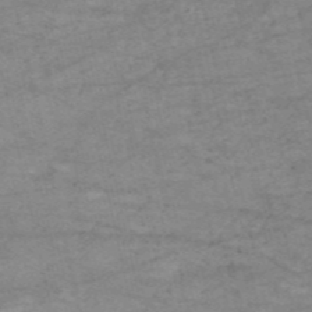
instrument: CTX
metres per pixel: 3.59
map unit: HNb
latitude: -54.4251
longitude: -44.8380
